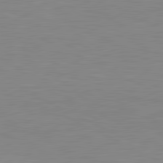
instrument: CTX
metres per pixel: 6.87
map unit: lApd
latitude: 81.3293
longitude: -172.1388
